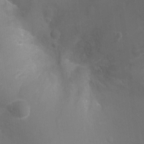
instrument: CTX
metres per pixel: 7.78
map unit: Ht
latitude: -8.7274
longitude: -24.1388
